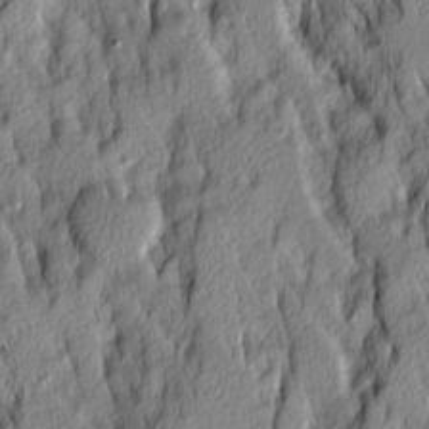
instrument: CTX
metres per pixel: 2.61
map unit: Ave
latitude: 14.1956
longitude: -132.6113
